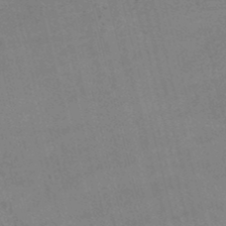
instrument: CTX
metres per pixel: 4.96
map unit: lHb
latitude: -47.5777
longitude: 76.4818
